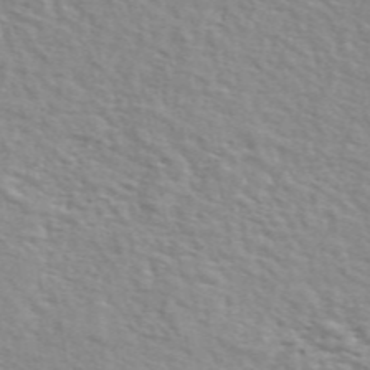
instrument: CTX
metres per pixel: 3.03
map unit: ANa
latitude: 48.9325
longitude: -74.2900
